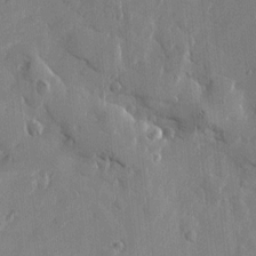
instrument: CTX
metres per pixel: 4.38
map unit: Htu
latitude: 1.7071
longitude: -177.7638
